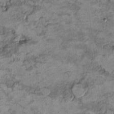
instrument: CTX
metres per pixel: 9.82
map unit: Hto
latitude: 9.5749
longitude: -36.3845
